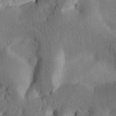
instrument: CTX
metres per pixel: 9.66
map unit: Htu
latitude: -3.0486
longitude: 169.1053
